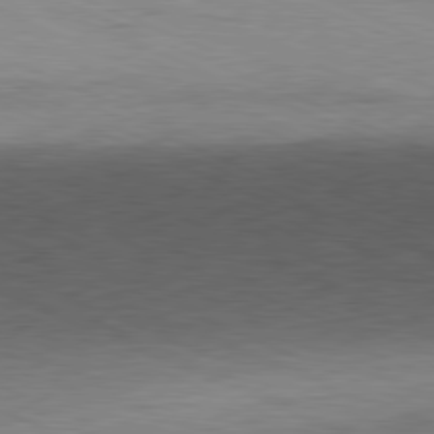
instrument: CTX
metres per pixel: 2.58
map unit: Ap
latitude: -81.8045
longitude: -84.5168
